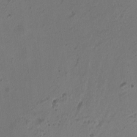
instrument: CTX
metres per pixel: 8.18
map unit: HNhu
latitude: -2.8785
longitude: -3.1781
